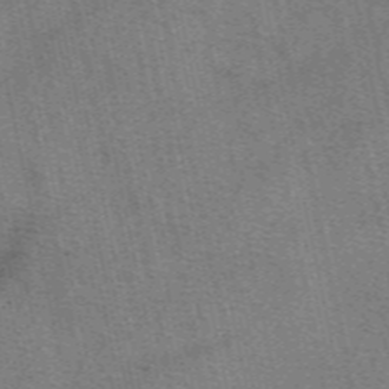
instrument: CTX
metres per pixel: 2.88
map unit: eAb
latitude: 50.0822
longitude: 107.8612
